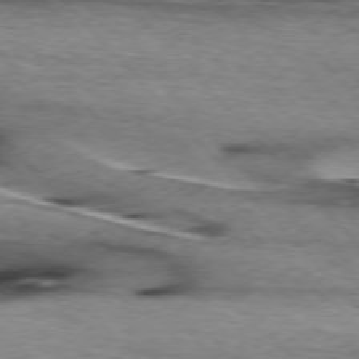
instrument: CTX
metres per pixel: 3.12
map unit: lApd
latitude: 76.2711
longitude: -64.9514
